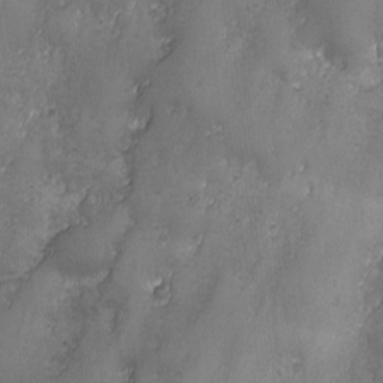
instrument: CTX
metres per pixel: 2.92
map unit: Ave
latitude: -7.4832
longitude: -119.9906
